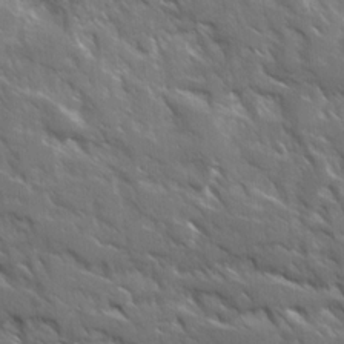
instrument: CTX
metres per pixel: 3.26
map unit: Ave
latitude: 17.5182
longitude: -130.5735
